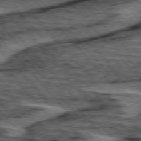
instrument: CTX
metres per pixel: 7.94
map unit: lApd
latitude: 75.8205
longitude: -77.2915
